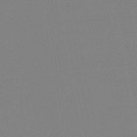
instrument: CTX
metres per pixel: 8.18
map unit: lHb
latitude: -46.4629
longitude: 69.4076
